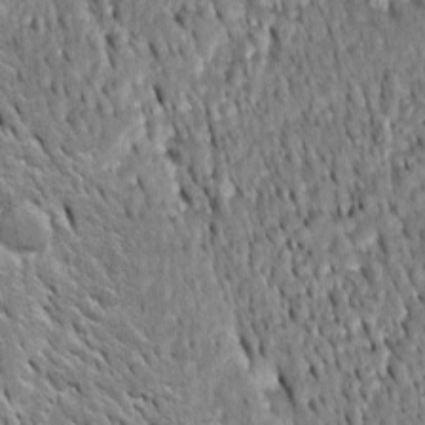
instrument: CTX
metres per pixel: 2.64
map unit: Htu
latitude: -3.7099
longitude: 151.1242
